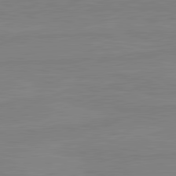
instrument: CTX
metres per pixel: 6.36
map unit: lApd
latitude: 81.3859
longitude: -176.5545
